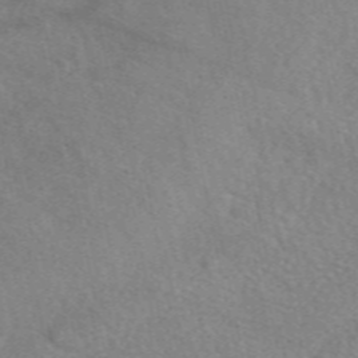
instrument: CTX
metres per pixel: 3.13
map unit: eAb
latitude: 50.5167
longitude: 117.7288
